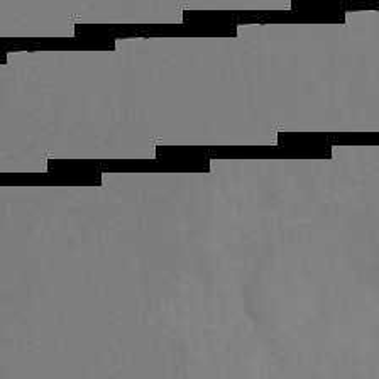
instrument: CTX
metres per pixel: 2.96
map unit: Ht
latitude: -10.6708
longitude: -34.8191
